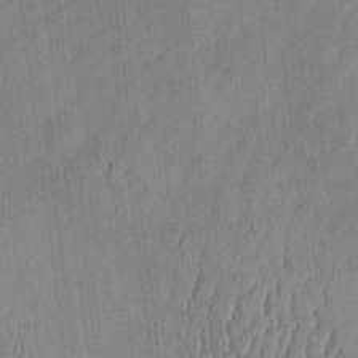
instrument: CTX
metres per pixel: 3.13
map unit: Htu
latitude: 2.4979
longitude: 148.6708
